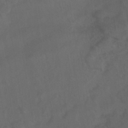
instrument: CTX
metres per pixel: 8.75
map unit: HNb
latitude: -44.7463
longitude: -37.1781
